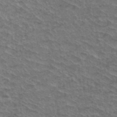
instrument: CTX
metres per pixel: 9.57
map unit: Hto
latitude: 37.5560
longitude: -46.2145
